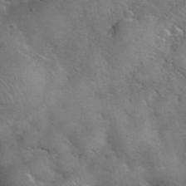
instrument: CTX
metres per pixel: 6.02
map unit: eHh
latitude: 40.9324
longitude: -57.3103
